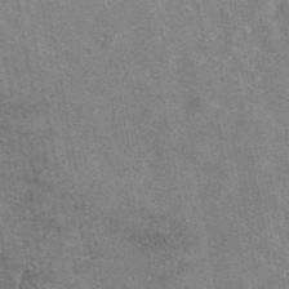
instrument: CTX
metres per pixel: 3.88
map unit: eAb
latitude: 47.0270
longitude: 122.2740
